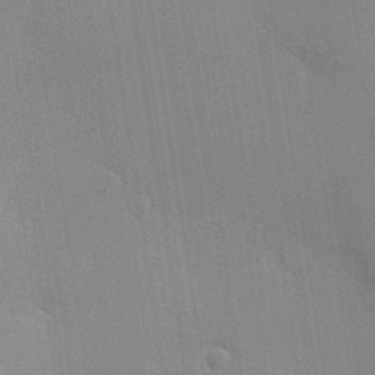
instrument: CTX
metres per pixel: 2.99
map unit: HNhu
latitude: 5.0836
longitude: 8.7463
